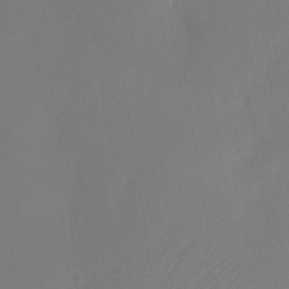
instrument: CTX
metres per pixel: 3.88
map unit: Htu
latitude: -12.8030
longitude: -48.5735
